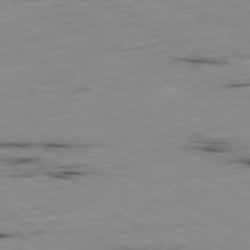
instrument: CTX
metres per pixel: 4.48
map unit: Ap
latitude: -80.6708
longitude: -92.4601
